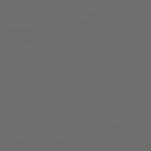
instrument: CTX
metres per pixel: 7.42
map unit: Hpe
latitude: 77.9339
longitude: -179.8206
